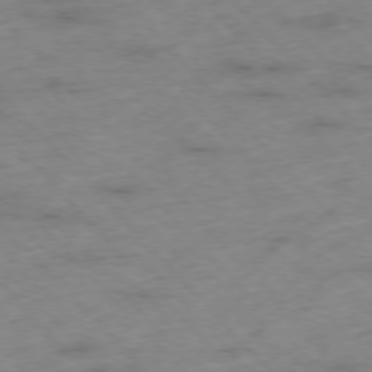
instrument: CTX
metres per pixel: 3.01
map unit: Hpe
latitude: -76.5196
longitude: -17.1970
